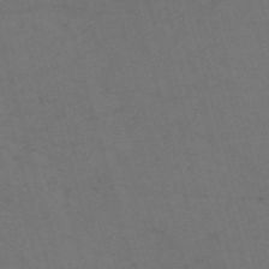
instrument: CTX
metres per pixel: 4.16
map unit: Nve
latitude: -58.9163
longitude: 51.6533
